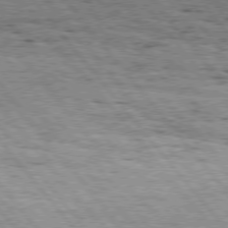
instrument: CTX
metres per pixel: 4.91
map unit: Hpe
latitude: 75.8394
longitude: -153.1214
